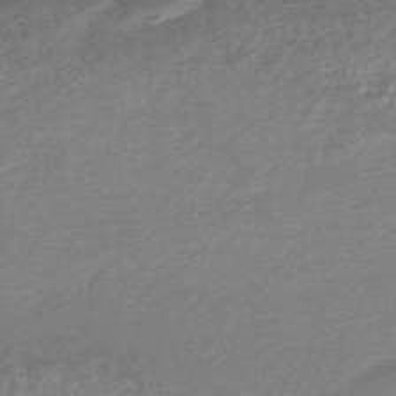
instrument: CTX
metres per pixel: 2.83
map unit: HNhu
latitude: -45.3510
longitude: 93.4454
